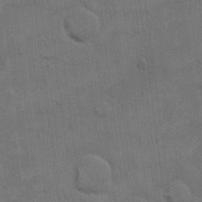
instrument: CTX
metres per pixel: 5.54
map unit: eHh
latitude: 13.3293
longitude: -65.4048
